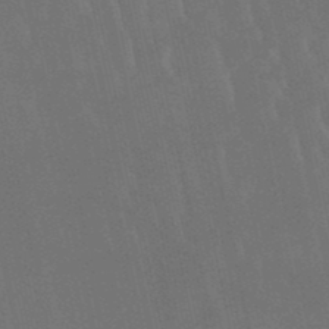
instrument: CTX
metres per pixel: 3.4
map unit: lHb
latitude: -49.4266
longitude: 71.0675
